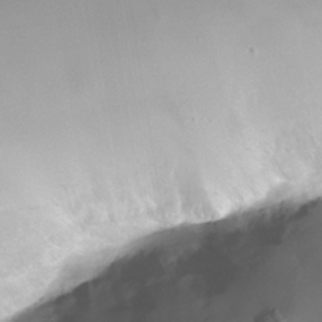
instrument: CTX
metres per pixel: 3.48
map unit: Nhe
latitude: -35.7478
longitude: -144.8569
